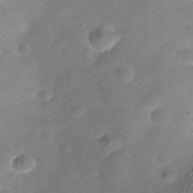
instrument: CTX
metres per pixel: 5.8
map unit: Nhe
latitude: -36.4251
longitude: -117.9717
